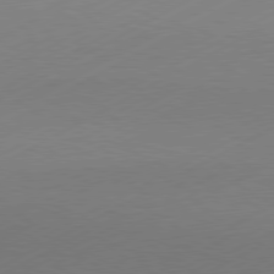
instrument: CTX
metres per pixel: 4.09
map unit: Hpe
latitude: -81.3888
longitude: 13.3132
